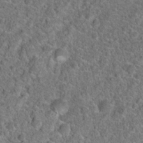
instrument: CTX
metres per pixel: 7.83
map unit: Hto
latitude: 19.4804
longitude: -42.6491
